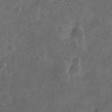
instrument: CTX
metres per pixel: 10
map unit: Nhu
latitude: -10.3873
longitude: -21.3104
